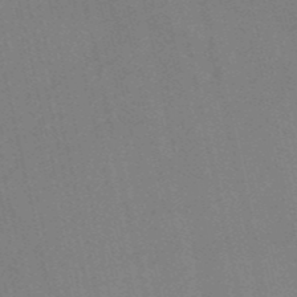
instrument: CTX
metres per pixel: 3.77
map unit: HNb
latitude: -51.6344
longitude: -50.6490
